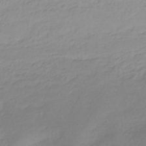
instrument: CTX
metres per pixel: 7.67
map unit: HNhu
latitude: -41.3698
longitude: 100.9730
